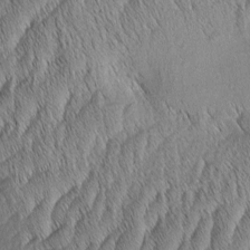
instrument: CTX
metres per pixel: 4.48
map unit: Aa
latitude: 6.2900
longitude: -130.2145
